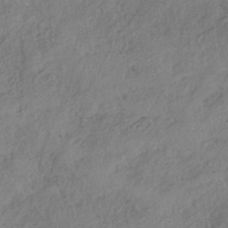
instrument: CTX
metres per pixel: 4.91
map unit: HNhu
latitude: -40.9353
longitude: 107.1809
